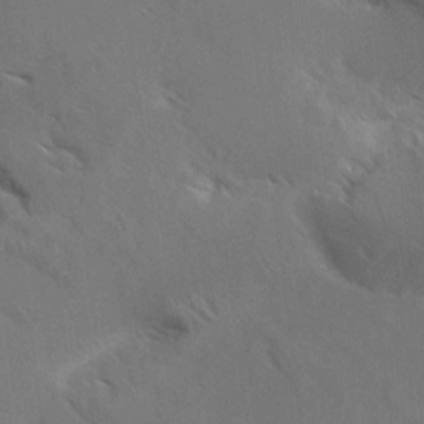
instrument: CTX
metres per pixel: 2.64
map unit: Aa
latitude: 10.2145
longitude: -142.2901
